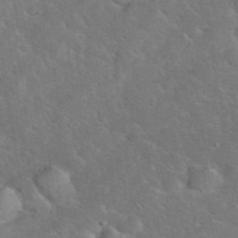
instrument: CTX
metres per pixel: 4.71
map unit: eHh
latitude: 38.1578
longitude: -65.3860
